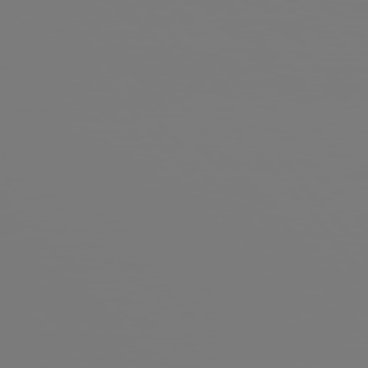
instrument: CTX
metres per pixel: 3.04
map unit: Hpe
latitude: 76.0444
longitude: -127.5560
